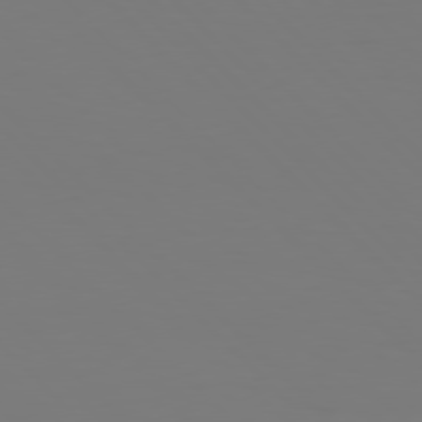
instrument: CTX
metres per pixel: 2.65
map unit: Hpe
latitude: 76.8002
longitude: -132.0255
